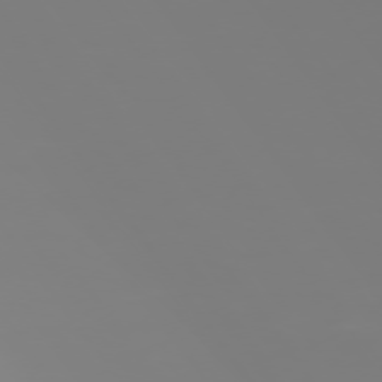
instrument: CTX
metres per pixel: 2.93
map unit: Hpe
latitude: 73.7450
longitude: -128.8002
